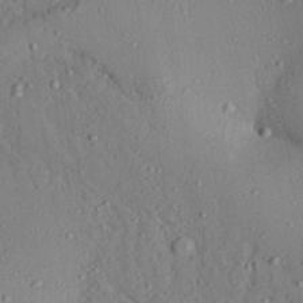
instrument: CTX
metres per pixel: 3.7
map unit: Aa
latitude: 31.4805
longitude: -134.1766
